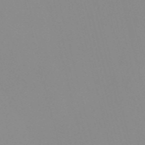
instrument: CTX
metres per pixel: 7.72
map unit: Nve
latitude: -57.4265
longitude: 59.8800
